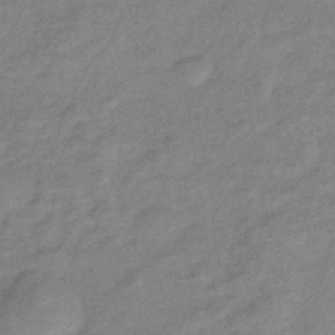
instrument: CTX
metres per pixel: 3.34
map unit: eHb
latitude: -41.3321
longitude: 83.3698
